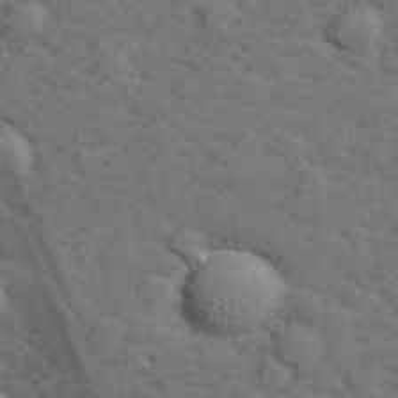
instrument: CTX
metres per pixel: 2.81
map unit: lHvf
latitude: 26.5357
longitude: 143.0297
